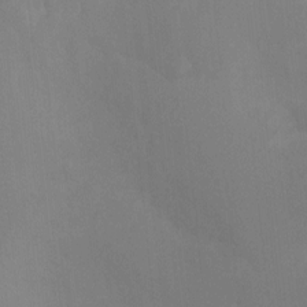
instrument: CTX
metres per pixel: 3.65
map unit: Ht
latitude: -2.9730
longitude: -17.8017
